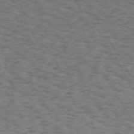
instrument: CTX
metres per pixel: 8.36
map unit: Hpe
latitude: 72.8002
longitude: -130.0444
